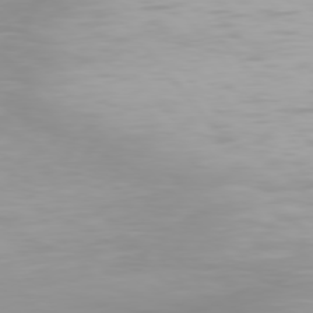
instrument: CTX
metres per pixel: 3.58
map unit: Hpe
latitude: 77.2915
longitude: -165.4615
